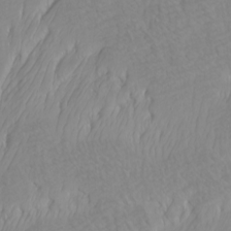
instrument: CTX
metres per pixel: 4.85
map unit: Htu
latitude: -6.7274
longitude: -69.7827
